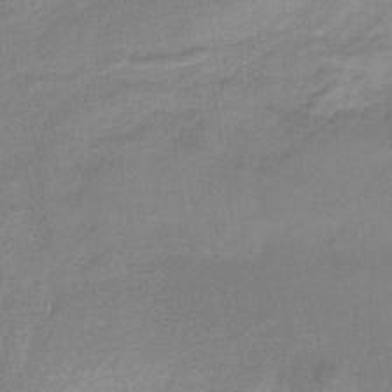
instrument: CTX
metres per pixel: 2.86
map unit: HNb
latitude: -34.6141
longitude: 59.5966
